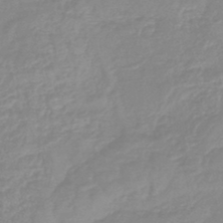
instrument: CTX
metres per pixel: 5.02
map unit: eHb
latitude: -44.7841
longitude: 81.3699
